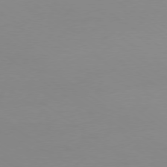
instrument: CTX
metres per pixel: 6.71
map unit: Ap
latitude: -79.2565
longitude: -67.4426
